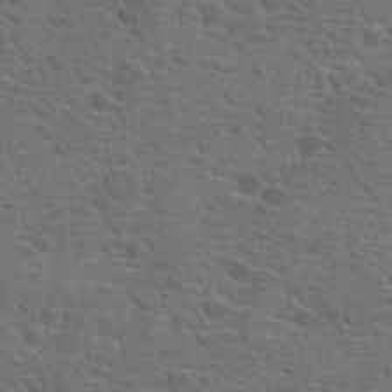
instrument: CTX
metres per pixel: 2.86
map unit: Hto
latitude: 18.7435
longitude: -41.9906
